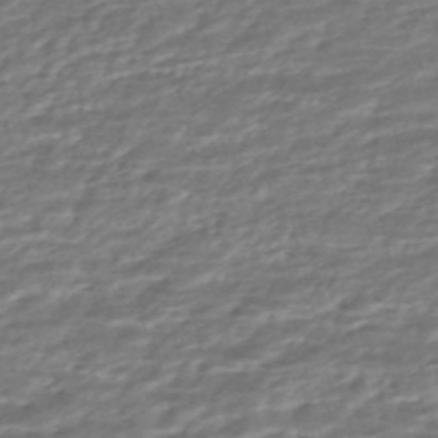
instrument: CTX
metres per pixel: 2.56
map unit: ANa
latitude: -45.4265
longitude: 104.7463
